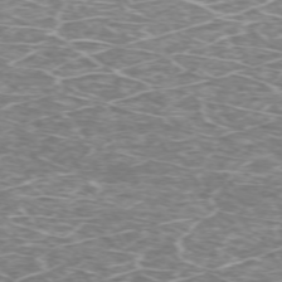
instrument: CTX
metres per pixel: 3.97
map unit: Hpe
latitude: -72.1606
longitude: 7.7666
